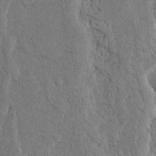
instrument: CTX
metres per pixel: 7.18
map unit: Ave
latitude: 23.6694
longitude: -133.8583
